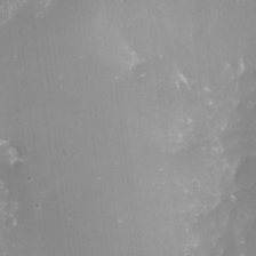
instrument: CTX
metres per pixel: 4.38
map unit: Nve
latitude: -17.6344
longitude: -58.8758
